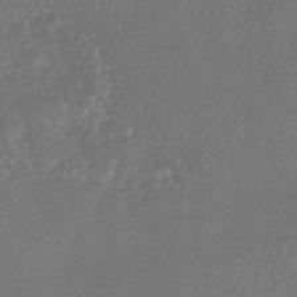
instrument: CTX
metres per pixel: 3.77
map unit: HNhu
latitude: -46.2739
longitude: 105.1998
